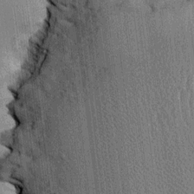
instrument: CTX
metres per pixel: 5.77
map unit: HNhu
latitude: 1.8583
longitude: -5.7072
